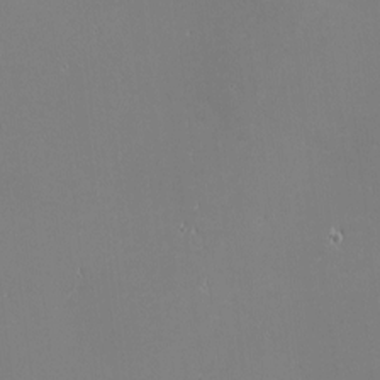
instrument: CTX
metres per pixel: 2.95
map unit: eHh
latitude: -2.2172
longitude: -80.8569
